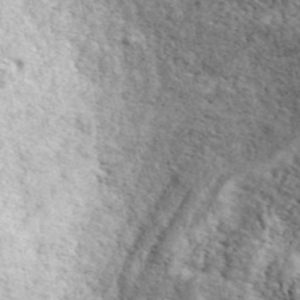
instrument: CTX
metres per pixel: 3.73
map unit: ANa
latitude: 44.6112
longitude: -84.8569
